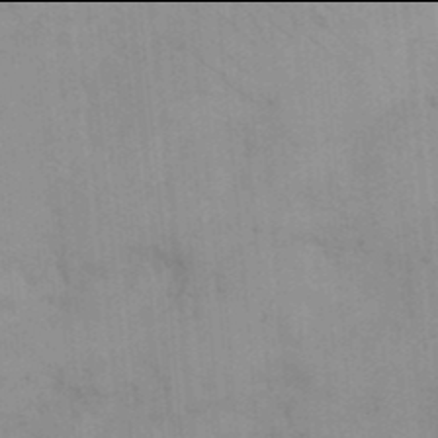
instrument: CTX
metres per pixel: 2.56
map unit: eHh
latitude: 17.9906
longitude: -63.9150
